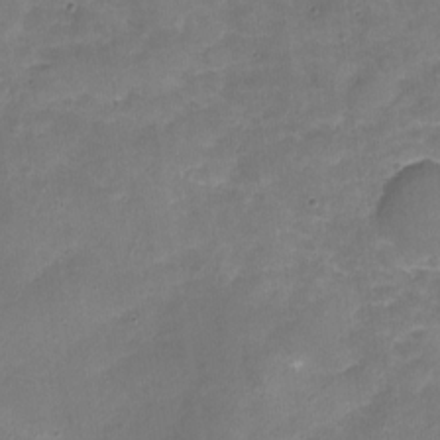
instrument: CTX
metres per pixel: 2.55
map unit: Nhu
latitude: -17.8612
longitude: -56.7435
